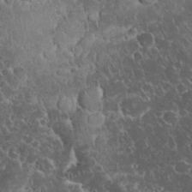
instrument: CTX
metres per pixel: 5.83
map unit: eHh
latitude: 33.4426
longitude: -64.4790
